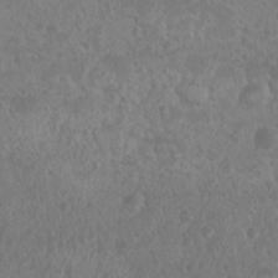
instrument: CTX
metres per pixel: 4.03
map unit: Nhu
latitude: 6.9892
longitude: -19.8961
